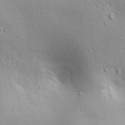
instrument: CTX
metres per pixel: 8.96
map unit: lAa
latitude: 18.0822
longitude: -138.6301
